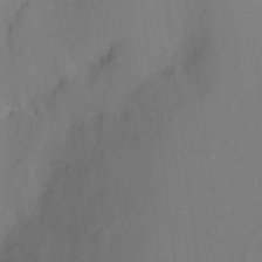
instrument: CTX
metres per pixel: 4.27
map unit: Nhu
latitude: -16.9353
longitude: -49.3860
